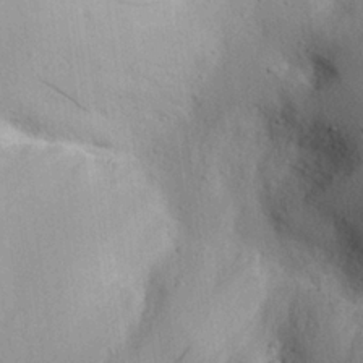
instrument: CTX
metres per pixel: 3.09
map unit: eHh
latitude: 25.0647
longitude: -77.3670
